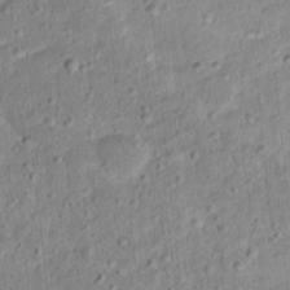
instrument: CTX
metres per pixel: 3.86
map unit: Hto
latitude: 12.7058
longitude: -38.6868
